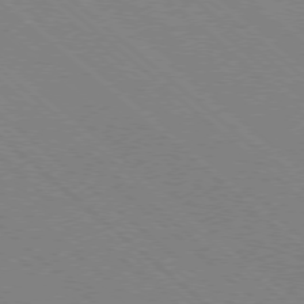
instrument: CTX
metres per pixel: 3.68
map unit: Ap
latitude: -78.3117
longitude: -65.6127
